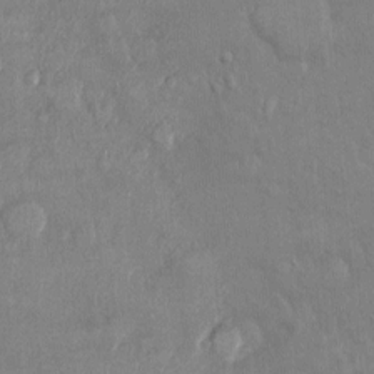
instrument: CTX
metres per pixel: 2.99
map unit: Ht
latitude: -4.2361
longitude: -14.8191
